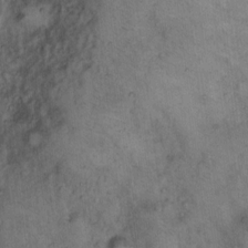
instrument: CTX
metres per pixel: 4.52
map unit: eHh
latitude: 14.8380
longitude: -64.3089
